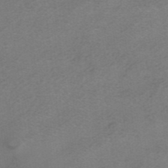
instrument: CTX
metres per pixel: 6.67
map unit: HNhu
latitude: -40.7274
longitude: 103.9745
